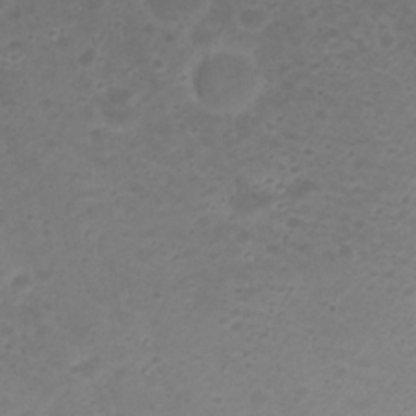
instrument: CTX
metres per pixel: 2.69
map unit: Nhu
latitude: 23.4426
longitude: -61.9906
